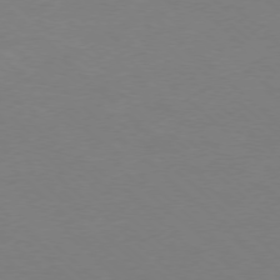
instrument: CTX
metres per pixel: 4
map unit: Ap
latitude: -77.7289
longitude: -69.8772
